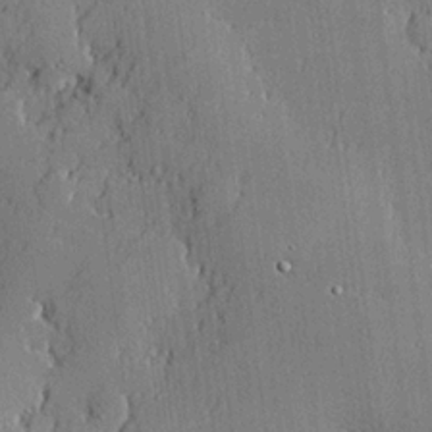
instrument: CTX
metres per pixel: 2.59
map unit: lHvf
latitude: 21.3104
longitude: 143.8611
